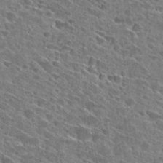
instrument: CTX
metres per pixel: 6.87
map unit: Hto
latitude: 28.9891
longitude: -45.4237
